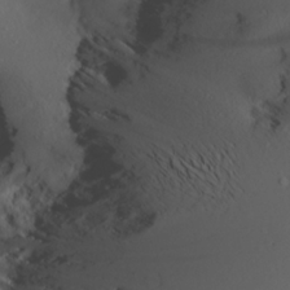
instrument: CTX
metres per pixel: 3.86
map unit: Aa
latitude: 21.2159
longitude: -146.5735
